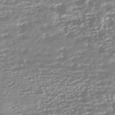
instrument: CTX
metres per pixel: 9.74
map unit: HNhu
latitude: -44.3873
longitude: 100.9163
